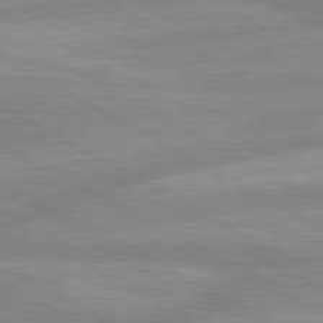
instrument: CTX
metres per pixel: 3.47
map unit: lApd
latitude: 80.3845
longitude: -168.7624
